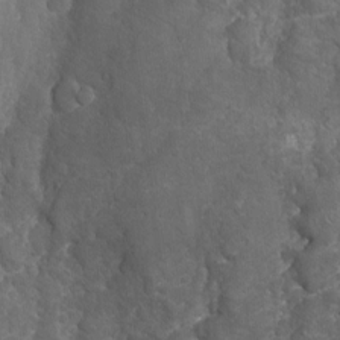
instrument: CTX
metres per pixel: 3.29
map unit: Nhu
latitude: -17.2754
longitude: -57.1214
